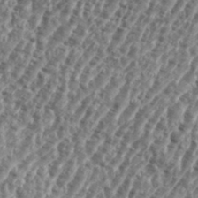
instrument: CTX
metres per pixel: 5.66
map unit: eHh
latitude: 35.7449
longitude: -135.1592
